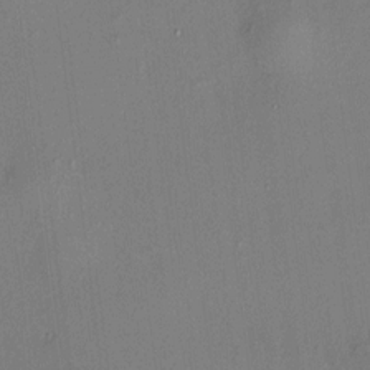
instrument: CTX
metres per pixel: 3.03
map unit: HNhu
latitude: 8.0822
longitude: 14.1795
